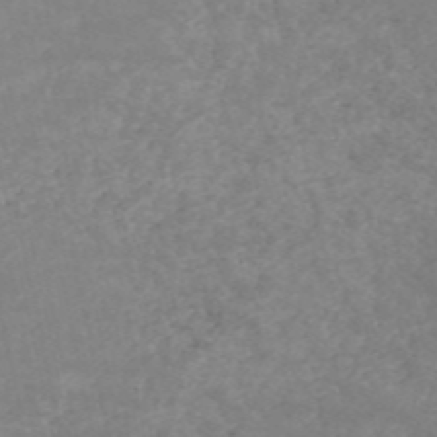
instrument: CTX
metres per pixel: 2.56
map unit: HNb
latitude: -54.1039
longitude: -34.1955
